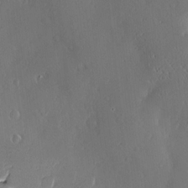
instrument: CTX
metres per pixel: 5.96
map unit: Nve
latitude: -7.8422
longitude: 173.3321
